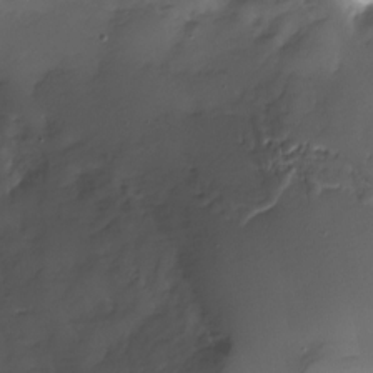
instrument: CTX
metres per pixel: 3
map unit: Nhu
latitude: -27.6721
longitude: -71.8205
